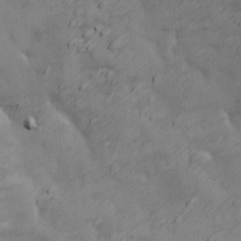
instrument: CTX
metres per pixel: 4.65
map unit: Ave
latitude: 13.4427
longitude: -105.0837
